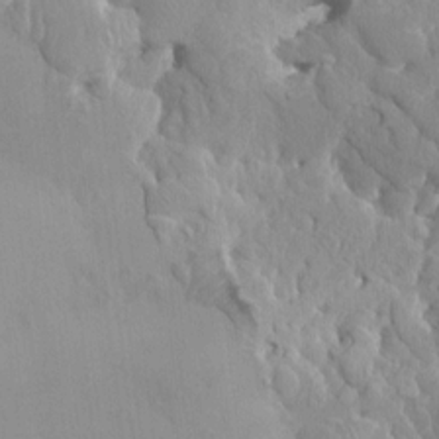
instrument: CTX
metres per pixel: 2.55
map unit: HNhu
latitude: 3.8205
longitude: 6.5951
